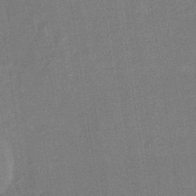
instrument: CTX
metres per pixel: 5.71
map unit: eHb
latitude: -33.5399
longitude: 73.2187
